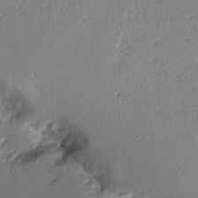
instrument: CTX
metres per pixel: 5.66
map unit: Aa
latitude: 10.6869
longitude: -128.8002
